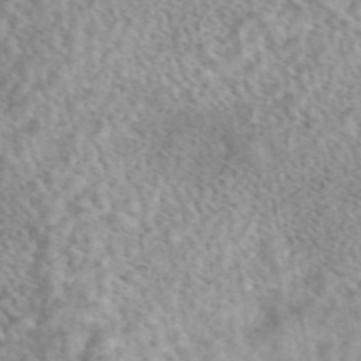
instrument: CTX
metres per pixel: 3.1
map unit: eAb
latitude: 44.3089
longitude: 109.3699
